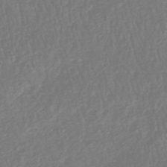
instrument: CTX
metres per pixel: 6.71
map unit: HNhu
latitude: -48.6708
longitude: 102.1606
